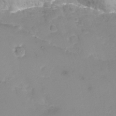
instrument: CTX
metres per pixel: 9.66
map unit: Nhu
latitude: -14.4251
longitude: -63.7261
